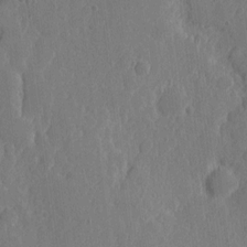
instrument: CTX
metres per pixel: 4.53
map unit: eHh
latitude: 6.7624
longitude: -72.8947
